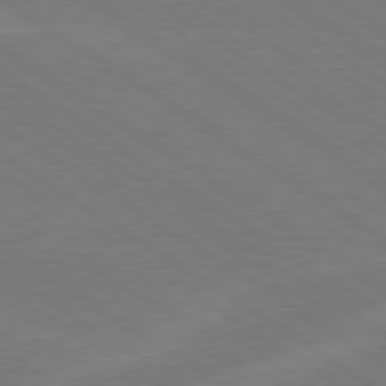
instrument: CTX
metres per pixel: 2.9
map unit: Hpe
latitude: 79.3482
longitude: -125.8772
